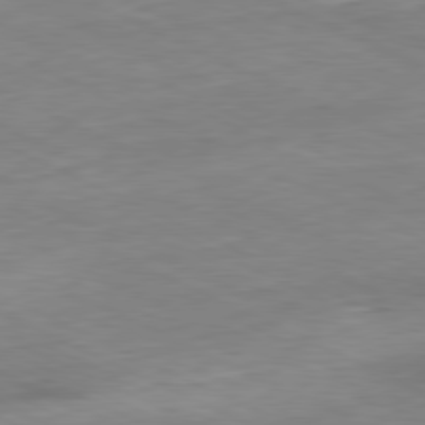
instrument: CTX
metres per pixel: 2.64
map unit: Ap
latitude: -81.1809
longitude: -87.7638
